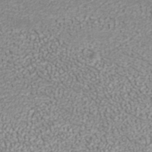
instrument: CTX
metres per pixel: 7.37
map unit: ANa
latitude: 41.2348
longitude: 27.9556
